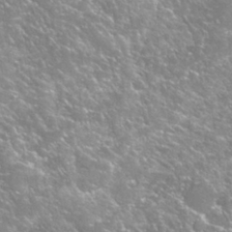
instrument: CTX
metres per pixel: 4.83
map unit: Hto
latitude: 27.1214
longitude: -50.3845
